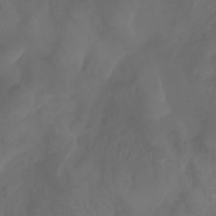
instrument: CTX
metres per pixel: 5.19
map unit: Aa
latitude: -7.9556
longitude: -79.4427
